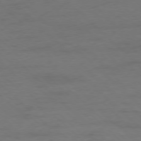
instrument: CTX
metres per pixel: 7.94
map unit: Hpe
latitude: -78.0850
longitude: -21.4427
